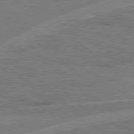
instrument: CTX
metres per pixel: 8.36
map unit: Hpe
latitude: 78.3090
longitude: -157.8961
